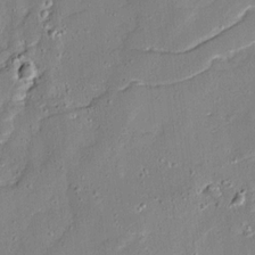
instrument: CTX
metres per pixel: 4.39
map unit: Ave
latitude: 12.8947
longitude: -134.6112
